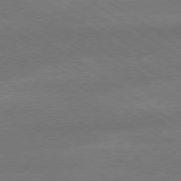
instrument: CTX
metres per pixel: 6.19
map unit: Ap
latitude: -79.4643
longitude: -54.5923
